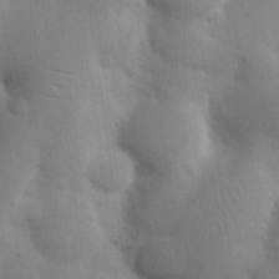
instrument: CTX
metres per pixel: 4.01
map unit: Nhu
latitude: 19.6316
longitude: -74.1389
